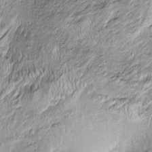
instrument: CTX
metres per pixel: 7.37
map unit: Htu
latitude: -6.0283
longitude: 158.7085
